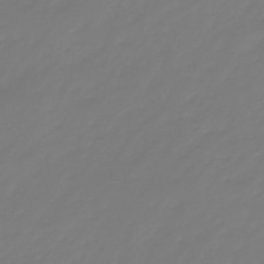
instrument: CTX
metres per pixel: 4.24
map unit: eHb
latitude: -46.4440
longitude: 82.8219
